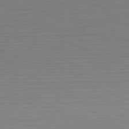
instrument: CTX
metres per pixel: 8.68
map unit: Hpe
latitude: -82.5007
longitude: 10.6141
